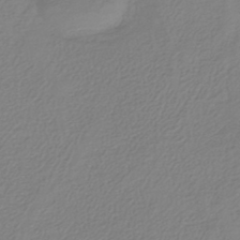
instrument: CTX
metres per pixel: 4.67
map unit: HNhu
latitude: -44.1795
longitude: 105.3320
